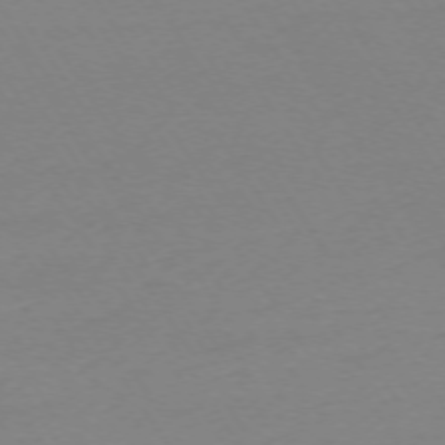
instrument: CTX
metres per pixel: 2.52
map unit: Ap
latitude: -74.0283
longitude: -81.5938
